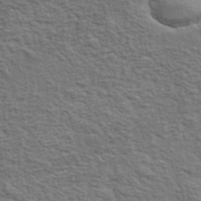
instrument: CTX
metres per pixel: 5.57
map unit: lHvf
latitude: 37.6694
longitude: -89.1026
